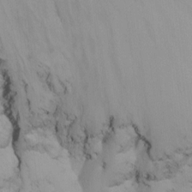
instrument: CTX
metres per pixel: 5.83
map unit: Nhu
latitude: -8.5574
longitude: -50.7057
